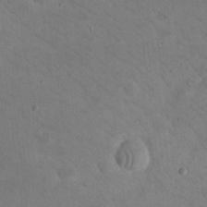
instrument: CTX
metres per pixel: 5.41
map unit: eHh
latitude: 24.5923
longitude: -67.3292
